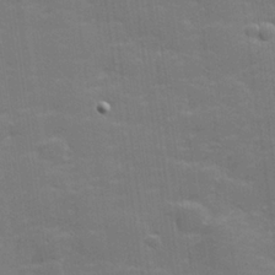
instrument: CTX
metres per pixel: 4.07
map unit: lHvf
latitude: 25.3481
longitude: 141.8611
